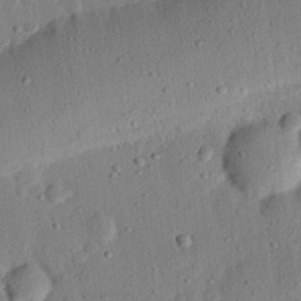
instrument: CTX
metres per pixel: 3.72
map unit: eHh
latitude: 24.8569
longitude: -80.8380
